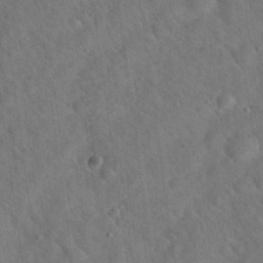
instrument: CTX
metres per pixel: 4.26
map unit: Hto
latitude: 19.9339
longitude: -53.2726
